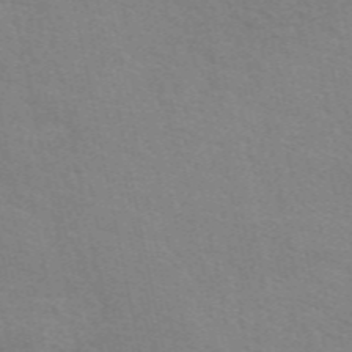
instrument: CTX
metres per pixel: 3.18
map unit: eAb
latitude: 50.7057
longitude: 111.7288
